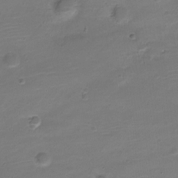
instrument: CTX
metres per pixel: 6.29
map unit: Nve
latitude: -21.3887
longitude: 104.2172
